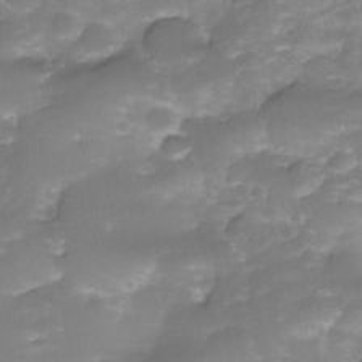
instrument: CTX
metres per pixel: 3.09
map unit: Nhe
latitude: -34.4629
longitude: -146.4223
